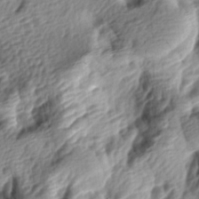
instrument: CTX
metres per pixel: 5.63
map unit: lAa
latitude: -4.8975
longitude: -122.9325
